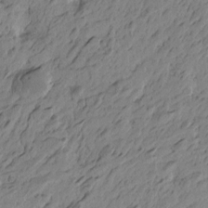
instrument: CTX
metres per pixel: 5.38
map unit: Htu
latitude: -5.2376
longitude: -179.6316
